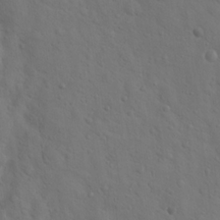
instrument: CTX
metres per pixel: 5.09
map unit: Hto
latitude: 19.0458
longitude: -53.7828
